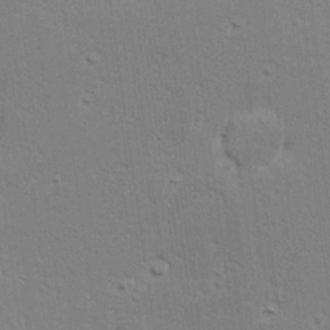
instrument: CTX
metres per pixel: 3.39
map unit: Hve
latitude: 25.3292
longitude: -93.9717
